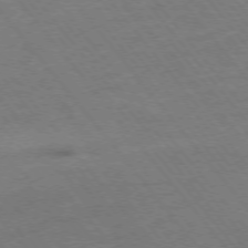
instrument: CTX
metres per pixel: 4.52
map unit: Ap
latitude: -75.8423
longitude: -95.1970
